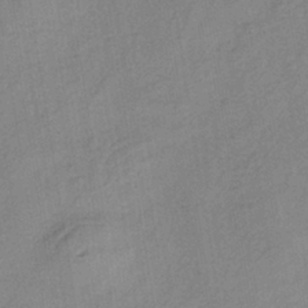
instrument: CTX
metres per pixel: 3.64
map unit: lHb
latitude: -36.3873
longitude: 71.0298
